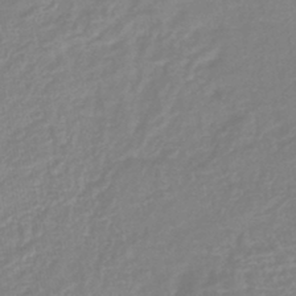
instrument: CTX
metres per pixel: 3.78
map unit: lHb
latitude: -42.6140
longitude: 75.3888
